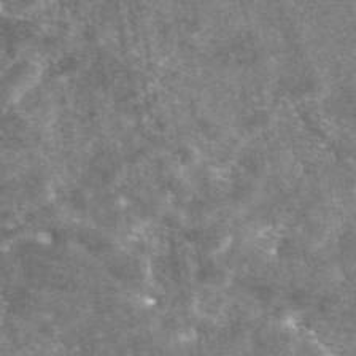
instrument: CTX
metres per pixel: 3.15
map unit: eAb
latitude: 47.2537
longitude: 122.1795
